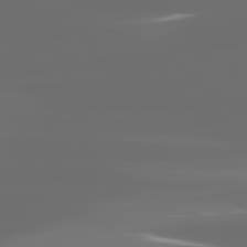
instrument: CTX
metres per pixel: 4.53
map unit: lApd
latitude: 81.1781
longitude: -136.2145
